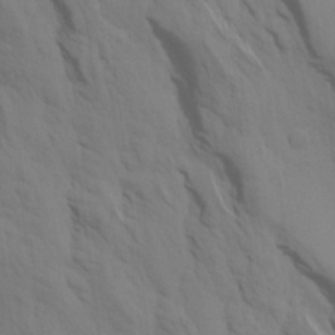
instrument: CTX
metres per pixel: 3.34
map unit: Aa
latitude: 16.9892
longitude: -145.7827
